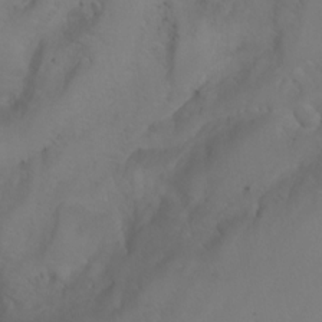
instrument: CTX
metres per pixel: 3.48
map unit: Htu
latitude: -6.0661
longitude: -68.9891
